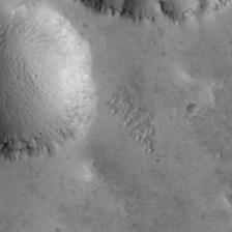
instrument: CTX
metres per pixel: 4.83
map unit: Ave
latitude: -7.1431
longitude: -121.1026
